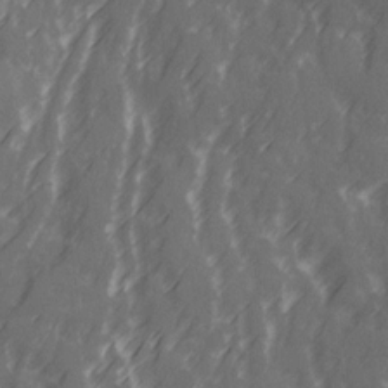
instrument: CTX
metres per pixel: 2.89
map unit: Ave
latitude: 20.4790
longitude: -131.6127
